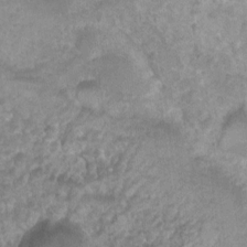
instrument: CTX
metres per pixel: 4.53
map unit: Nhu
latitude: 6.0255
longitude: -18.3467
